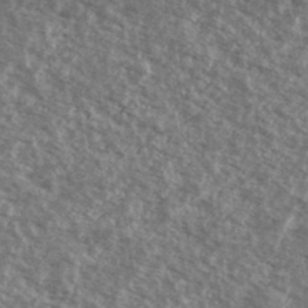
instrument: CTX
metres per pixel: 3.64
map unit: Ave
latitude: 39.5371
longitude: -110.8758
